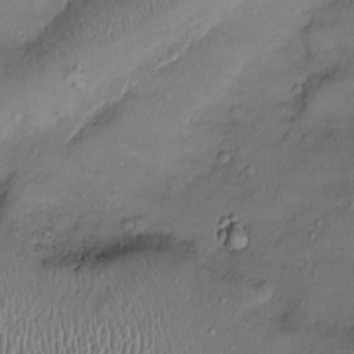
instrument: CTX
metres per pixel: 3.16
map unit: Ht
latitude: -2.7841
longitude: -14.3090
